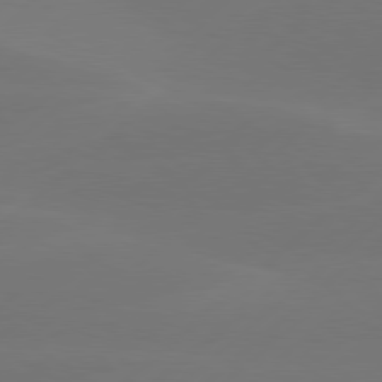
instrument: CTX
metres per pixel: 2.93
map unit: Hpe
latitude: 78.2145
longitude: -130.9136
